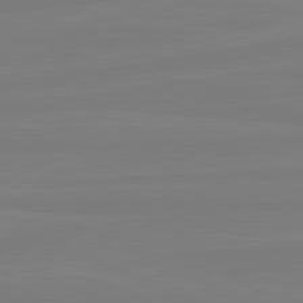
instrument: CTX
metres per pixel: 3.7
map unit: lApd
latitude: 81.6316
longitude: -178.5924
